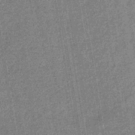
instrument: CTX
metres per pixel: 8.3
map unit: eHb
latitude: -35.9556
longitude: 74.0283
